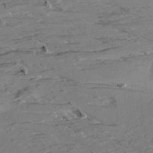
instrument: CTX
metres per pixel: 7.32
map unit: Aa
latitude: 9.5182
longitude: -139.9717
